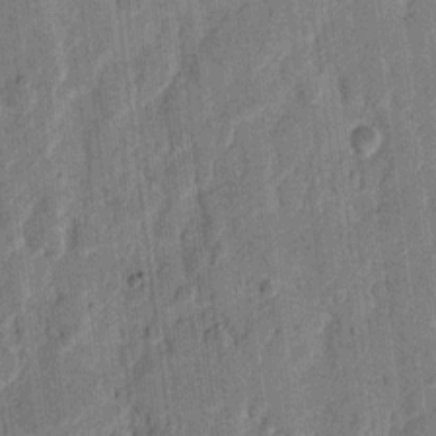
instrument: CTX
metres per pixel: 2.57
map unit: eHh
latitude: 11.4804
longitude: -66.2900
